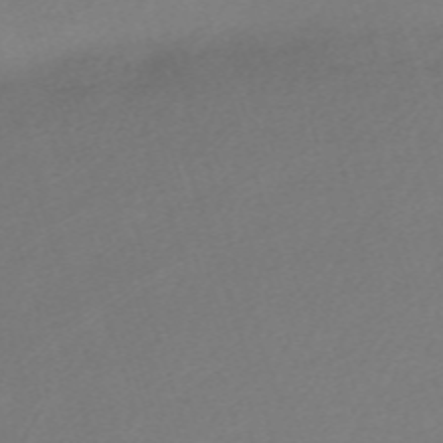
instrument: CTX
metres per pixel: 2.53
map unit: eHh
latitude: -62.1983
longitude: 53.2565
